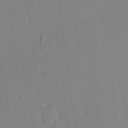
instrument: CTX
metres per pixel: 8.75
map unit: lHvf
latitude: 18.3656
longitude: -112.6868
